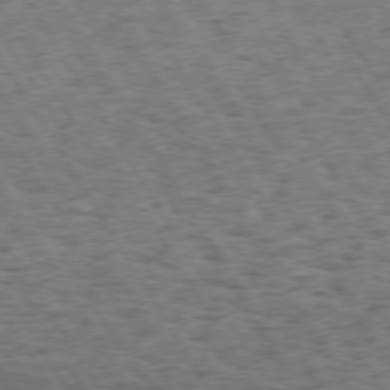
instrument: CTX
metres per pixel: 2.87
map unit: Hpe
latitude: 73.4805
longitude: -139.7450
